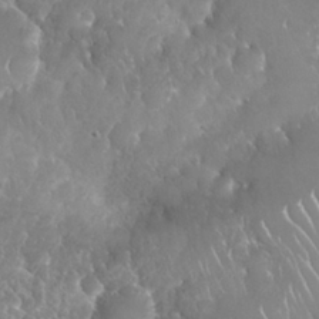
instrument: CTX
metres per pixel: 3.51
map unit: Nhu
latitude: 25.3670
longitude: -60.7246
